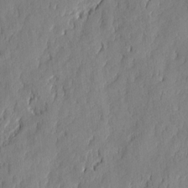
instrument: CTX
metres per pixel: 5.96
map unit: eHh
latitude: 5.7261
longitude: -76.3089
